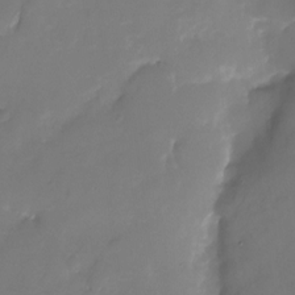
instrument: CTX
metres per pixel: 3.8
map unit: Nhu
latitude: -22.6708
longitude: -73.0837
